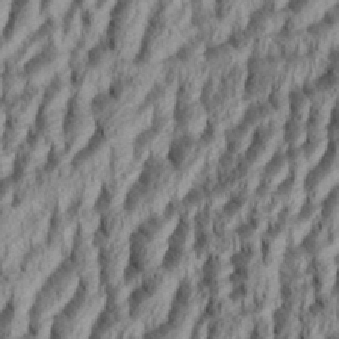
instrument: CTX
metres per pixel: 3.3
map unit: Aa
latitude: 34.1388
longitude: -137.0459
